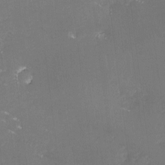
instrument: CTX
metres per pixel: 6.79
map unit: lHvf
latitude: -13.9367
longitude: -101.4427
